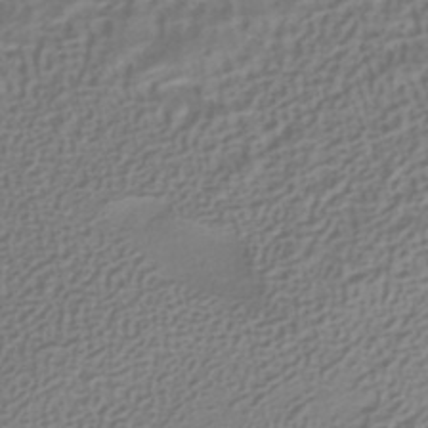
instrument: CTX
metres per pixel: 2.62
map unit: HNhu
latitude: -42.1038
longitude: 102.1228
